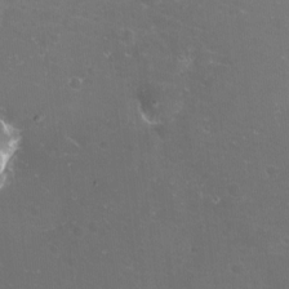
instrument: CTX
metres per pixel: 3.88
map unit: eHh
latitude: -11.3699
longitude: -61.7071
